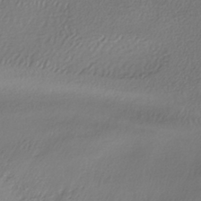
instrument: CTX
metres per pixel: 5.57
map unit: HNhu
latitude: -42.6896
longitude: 102.5763
